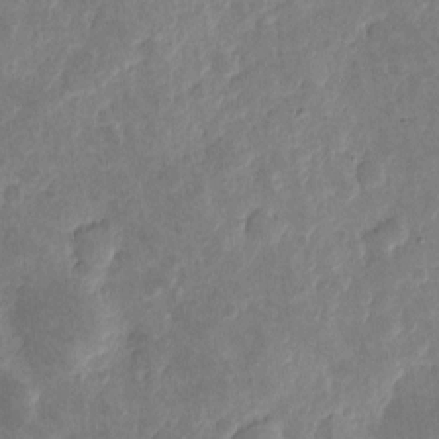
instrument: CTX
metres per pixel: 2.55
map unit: eHh
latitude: 4.2900
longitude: -71.3481
